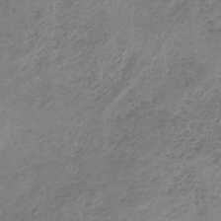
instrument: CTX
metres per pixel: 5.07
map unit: HNb
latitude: -32.7464
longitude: 60.1795
